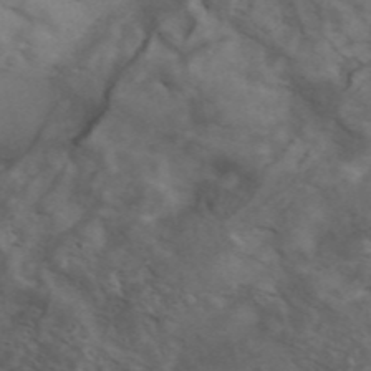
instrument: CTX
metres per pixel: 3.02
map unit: ANa
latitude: 44.3656
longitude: 28.7652
